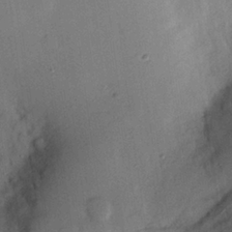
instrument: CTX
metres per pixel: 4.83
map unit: eHh
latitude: 25.6693
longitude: -75.8205
